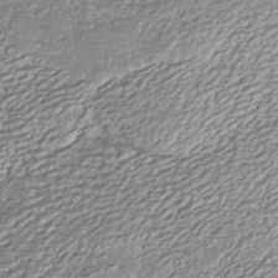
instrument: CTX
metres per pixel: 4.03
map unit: ANa
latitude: -40.8030
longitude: 105.2754
